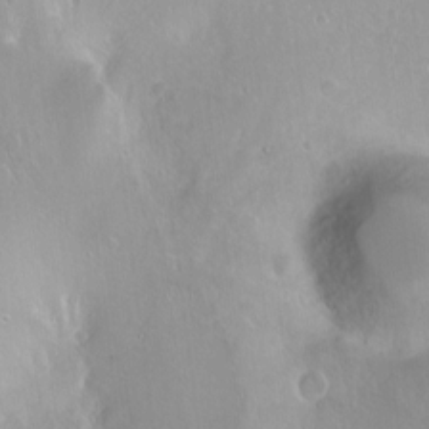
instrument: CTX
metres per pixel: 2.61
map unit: Ht
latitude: -14.1984
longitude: -41.4237
